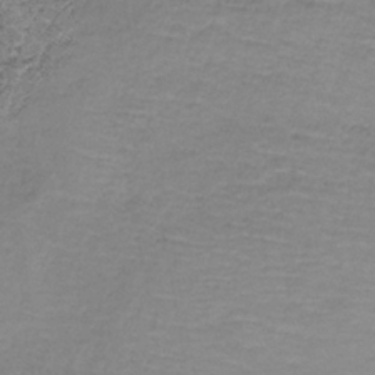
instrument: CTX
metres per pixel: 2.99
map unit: HNb
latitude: -35.0486
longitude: 53.1809
